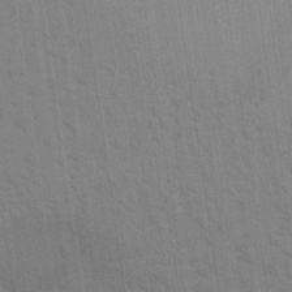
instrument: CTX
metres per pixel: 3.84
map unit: Aa
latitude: 30.7058
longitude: -139.5749
